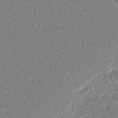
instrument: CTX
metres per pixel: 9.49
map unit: eHh
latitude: -44.9353
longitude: -29.2348
